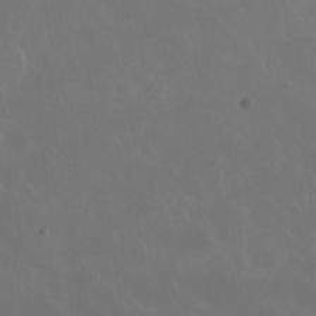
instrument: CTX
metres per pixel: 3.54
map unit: Nhu
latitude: 30.4034
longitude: -58.8569
